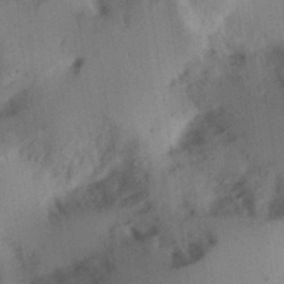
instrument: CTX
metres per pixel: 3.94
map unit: Ht
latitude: 13.7639
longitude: -74.7246
